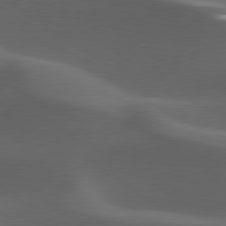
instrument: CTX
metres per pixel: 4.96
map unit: lApd
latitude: 79.4238
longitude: -50.2522
